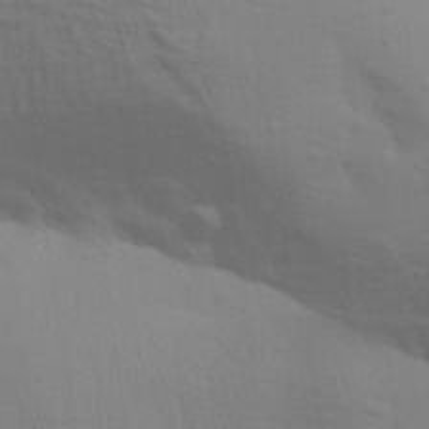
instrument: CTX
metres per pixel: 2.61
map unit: Aa
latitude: 31.4238
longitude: -133.4049
